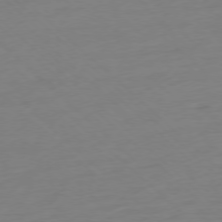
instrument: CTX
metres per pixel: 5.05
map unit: Ap
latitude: -77.4076
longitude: -77.6694
